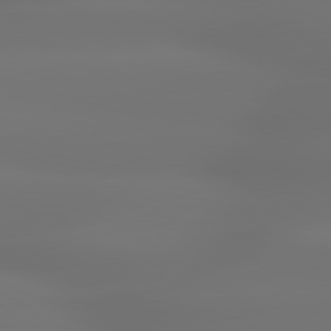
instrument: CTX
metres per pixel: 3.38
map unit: lApd
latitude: 79.6883
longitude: -138.1578
